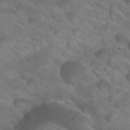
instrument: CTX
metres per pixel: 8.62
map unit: Nhu
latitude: 26.9703
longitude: -55.0647
